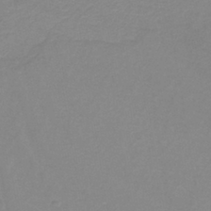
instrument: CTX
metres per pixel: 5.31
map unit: lHb
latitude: -40.3684
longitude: 52.4440
